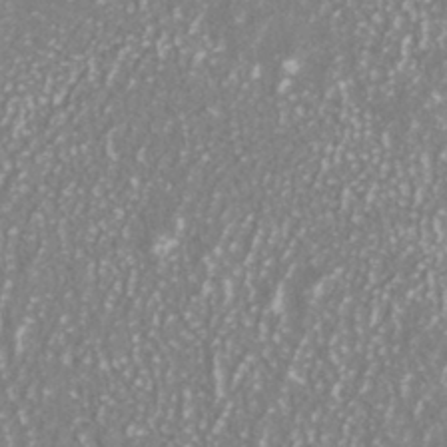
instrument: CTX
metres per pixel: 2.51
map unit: ANa
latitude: -40.4440
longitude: 102.5196
